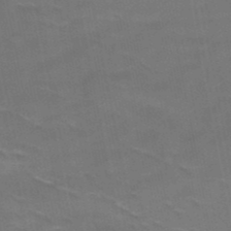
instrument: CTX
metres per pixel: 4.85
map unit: HNb
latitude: -48.6141
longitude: -48.1389
